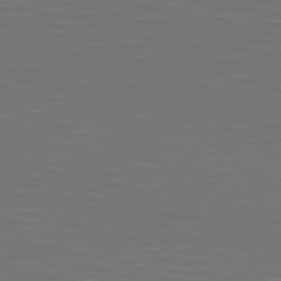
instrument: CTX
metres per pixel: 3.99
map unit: Hpe
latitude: 75.1025
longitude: -125.0458
